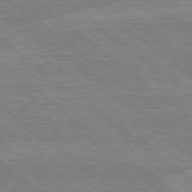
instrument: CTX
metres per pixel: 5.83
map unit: lApd
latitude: 78.9136
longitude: -160.3656
